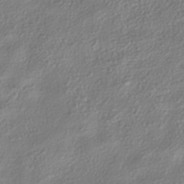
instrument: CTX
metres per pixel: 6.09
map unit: HNhu
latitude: -40.4251
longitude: 101.5588
